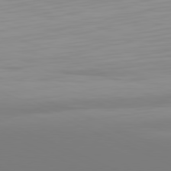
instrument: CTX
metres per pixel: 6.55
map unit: Hpe
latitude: -81.7100
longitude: 19.7100
